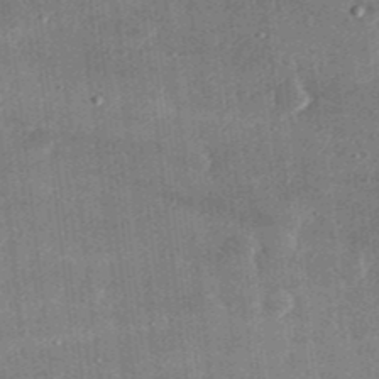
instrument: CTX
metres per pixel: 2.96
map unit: lHvf
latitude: 31.3482
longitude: -90.1200
